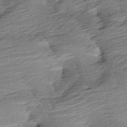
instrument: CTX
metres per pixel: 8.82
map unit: Aa
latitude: 6.3089
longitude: -137.6316
